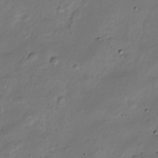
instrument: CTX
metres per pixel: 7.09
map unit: Nve
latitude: -24.9731
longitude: 106.4629
